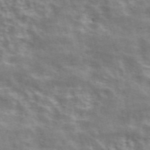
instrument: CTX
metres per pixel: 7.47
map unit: ANa
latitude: 42.5546
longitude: 46.9164
